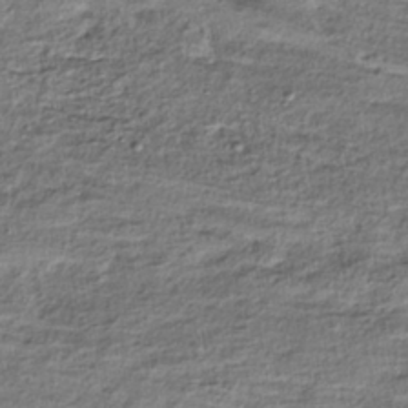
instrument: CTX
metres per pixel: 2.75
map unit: HNhu
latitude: -39.6911
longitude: 107.5588
